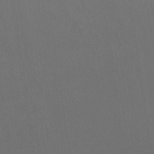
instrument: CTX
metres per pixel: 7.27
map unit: ANa
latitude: 39.7827
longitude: 20.8786
